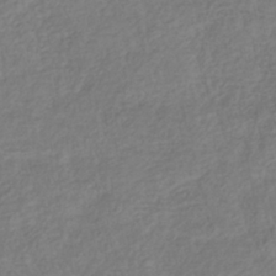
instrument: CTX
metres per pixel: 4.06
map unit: lHb
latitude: -37.6721
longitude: 70.1228
